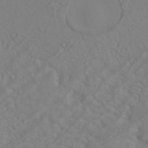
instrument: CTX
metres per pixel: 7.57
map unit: ANa
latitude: -39.3510
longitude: 95.8800
